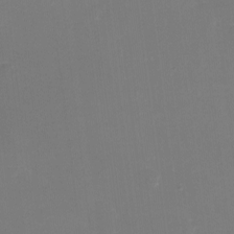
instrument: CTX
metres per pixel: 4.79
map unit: eHh
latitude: -6.5007
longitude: -78.2712
